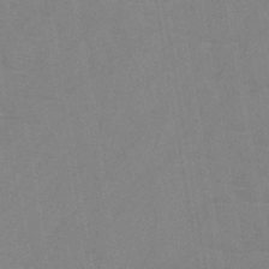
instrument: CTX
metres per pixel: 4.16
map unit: HNb
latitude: -45.1620
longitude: -39.8961
